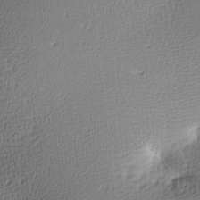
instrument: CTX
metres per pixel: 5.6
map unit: lAa
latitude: -10.7463
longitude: -124.8191
